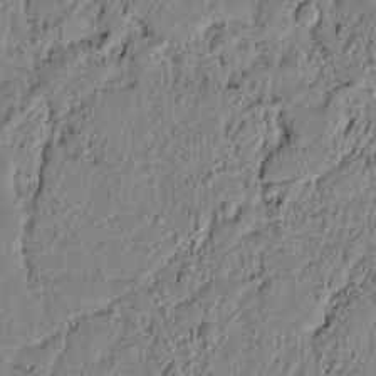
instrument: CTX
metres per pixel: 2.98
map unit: lAvf
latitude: 6.5924
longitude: 166.2928
